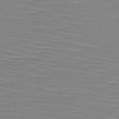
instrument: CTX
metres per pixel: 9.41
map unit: HNb
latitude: -46.0283
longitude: -42.1200
